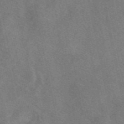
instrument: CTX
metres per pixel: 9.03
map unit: eAb
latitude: 47.9717
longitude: 118.3684
